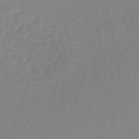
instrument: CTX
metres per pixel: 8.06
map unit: lHb
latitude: -44.3684
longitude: 59.8044
